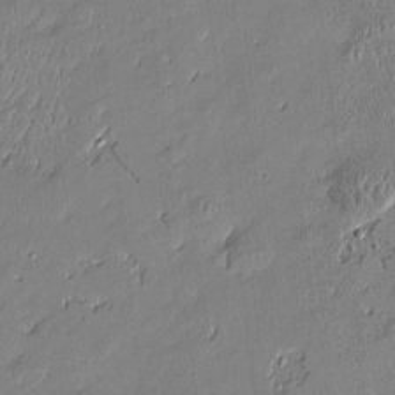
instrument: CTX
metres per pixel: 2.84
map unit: Htu
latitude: -6.3117
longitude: 176.5952
